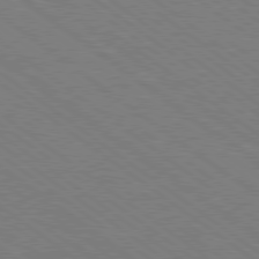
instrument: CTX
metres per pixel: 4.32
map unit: Ap
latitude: -80.6708
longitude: -75.5938
